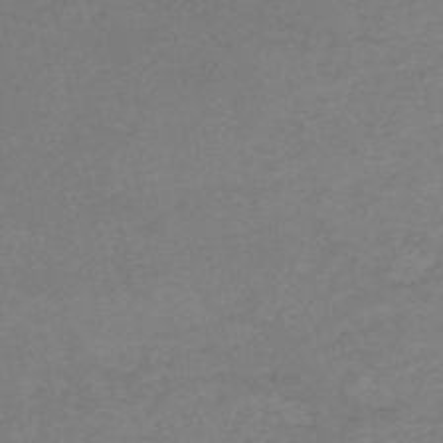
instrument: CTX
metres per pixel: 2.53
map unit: HNb
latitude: -53.0486
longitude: -51.3481
